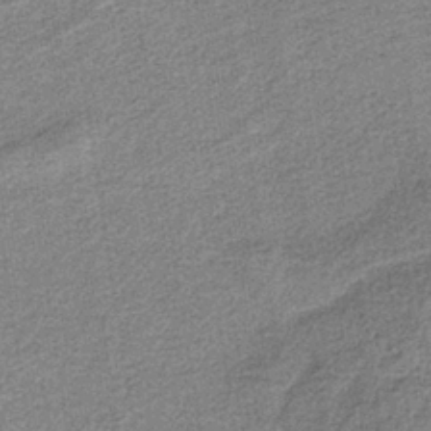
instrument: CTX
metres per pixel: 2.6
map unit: HNb
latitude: -36.0850
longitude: 54.2173
